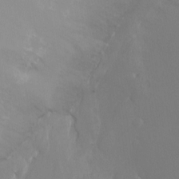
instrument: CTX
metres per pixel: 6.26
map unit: Ht
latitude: -8.9919
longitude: -32.2334
